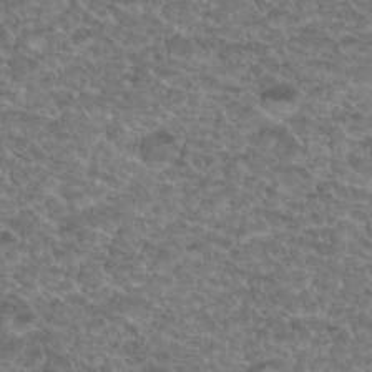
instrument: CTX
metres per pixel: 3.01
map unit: Hto
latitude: 19.8394
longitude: -37.1214
